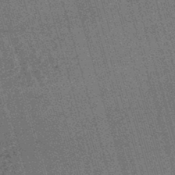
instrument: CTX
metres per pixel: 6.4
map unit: lHb
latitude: -45.8233
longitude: 77.7478
